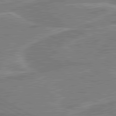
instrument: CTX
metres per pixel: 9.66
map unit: lApd
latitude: 80.9136
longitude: 124.3684
